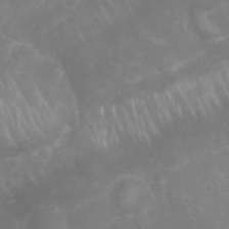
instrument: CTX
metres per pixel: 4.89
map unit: Nhu
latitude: 26.6302
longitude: -62.2145
